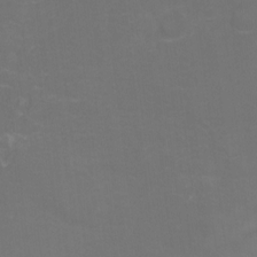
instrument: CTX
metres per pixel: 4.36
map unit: Ht
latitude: -0.4251
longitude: -38.3278
